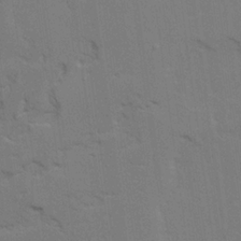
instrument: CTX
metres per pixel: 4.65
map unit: Ave
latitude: 23.5371
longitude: -130.5735
